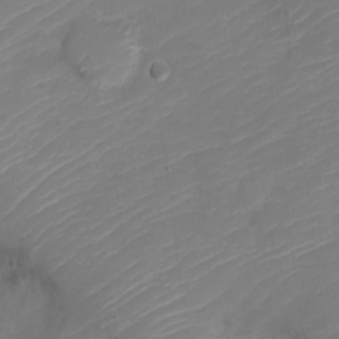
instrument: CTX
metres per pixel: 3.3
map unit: Nve
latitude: -21.3320
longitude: 106.2740
